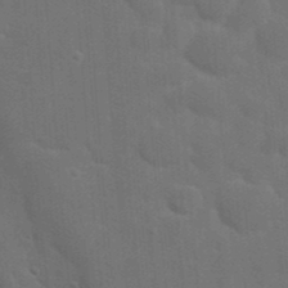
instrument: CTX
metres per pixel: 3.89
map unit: eHh
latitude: 19.7638
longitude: -64.3278
